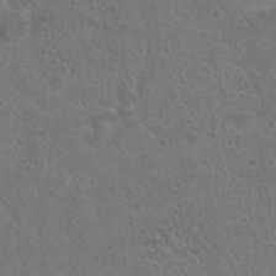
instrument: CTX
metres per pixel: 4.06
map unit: Hto
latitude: 23.3482
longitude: -48.8758
